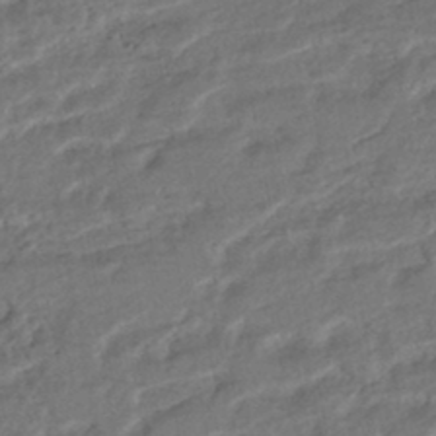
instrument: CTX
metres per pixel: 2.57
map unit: HNhu
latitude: -45.8422
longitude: 104.2172
